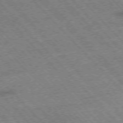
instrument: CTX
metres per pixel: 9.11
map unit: Hpe
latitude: -76.3306
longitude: -15.7639
